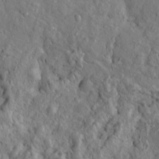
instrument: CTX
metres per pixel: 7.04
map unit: Htu
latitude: -5.5210
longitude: 155.9367
